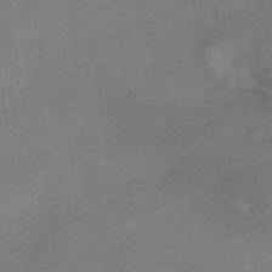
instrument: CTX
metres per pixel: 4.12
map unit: HNhu
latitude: -39.9745
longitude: 96.4251
